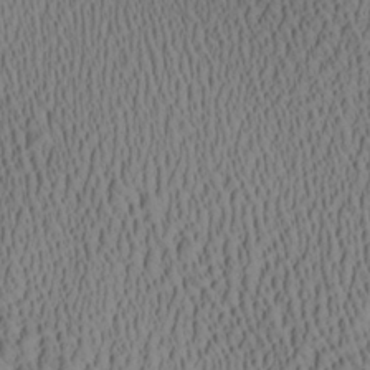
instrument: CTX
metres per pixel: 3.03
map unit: Aa
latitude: 27.0081
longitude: -136.8758
